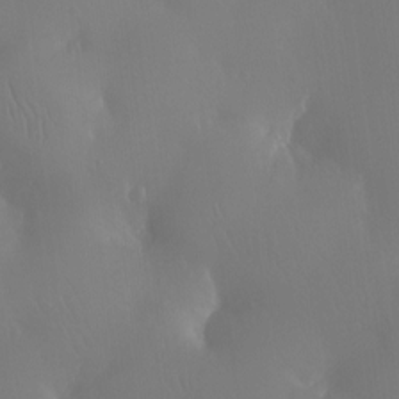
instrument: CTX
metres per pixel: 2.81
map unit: Ht
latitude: -11.6911
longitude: -43.7072
